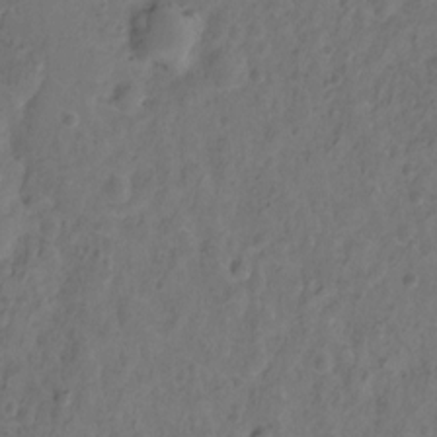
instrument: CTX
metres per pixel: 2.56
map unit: Hto
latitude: -11.7856
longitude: -38.7813
